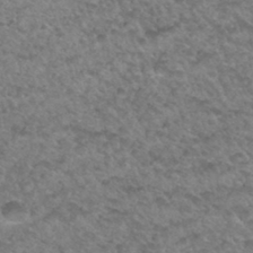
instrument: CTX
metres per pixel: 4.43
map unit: Hto
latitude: 33.9717
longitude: -49.1592
